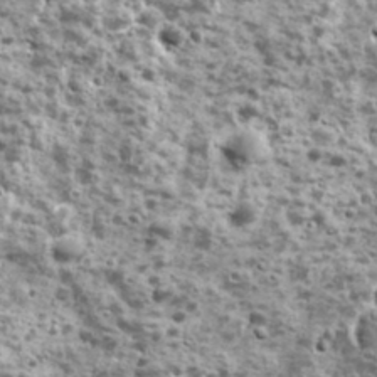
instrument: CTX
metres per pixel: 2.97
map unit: Ave
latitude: 16.7624
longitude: -134.4223
